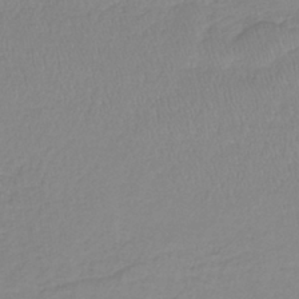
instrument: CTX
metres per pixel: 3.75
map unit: lHb
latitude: -41.0864
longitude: 71.5021
